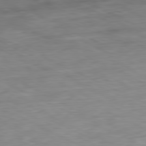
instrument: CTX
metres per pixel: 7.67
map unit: Ap
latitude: -81.0487
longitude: -69.3671
